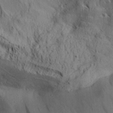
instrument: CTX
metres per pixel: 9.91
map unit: Aa
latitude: 31.3671
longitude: -137.5938
